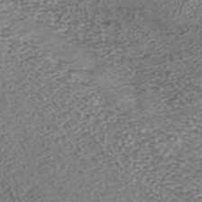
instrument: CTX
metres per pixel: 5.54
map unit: ANa
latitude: 37.6694
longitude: 17.8045
